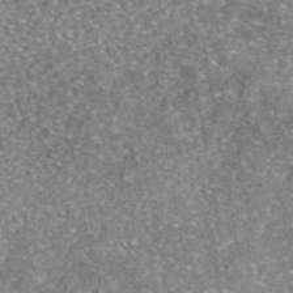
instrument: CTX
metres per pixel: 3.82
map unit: eAb
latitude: 46.1956
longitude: 103.6533
